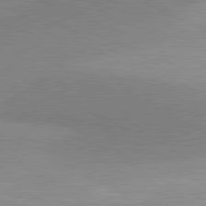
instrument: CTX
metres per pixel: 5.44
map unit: lApd
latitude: 80.8758
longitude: 157.1431
